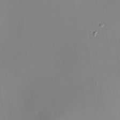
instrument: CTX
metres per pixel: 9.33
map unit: HNhu
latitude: 8.6491
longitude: 12.9731
